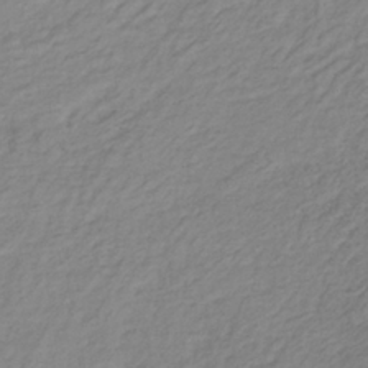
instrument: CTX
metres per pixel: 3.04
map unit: lHb
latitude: -36.4062
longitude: 70.2173
